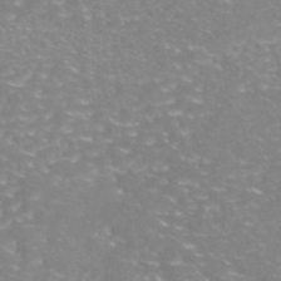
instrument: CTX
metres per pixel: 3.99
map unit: Nhe
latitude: -46.0850
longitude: 152.8786
